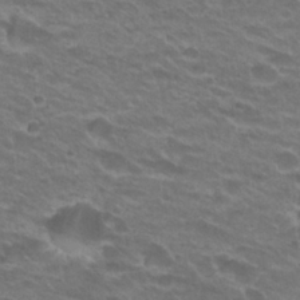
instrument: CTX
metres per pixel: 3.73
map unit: Hto
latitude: 25.8205
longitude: -29.8205
